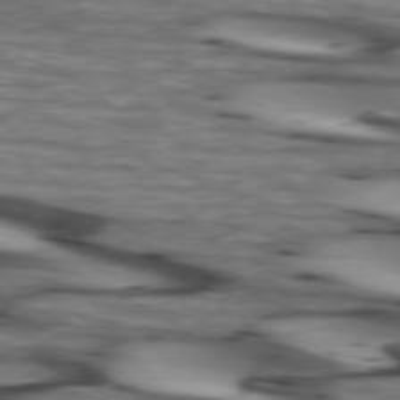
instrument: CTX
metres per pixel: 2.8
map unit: lApd
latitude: 74.1767
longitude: -64.8569
